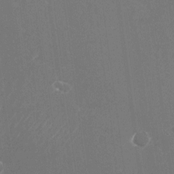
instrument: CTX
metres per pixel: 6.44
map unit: Nhu
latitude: -25.0108
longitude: -72.1767
